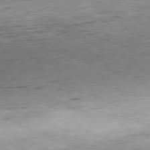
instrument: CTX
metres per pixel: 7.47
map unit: Hpe
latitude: -82.0283
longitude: 14.9731
